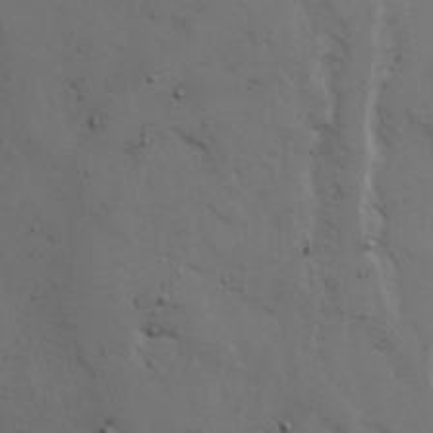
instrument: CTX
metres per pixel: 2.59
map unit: Ave
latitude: 23.0836
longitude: -131.5372
